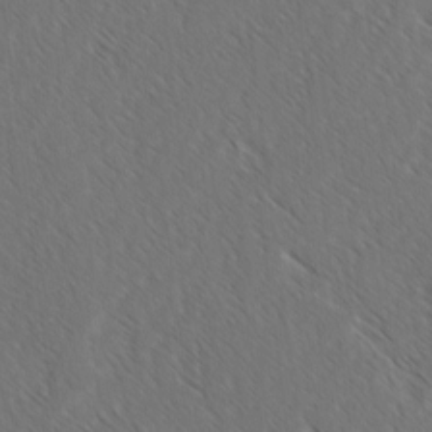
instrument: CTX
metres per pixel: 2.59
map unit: lAvf
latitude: -3.2942
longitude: -113.8961
